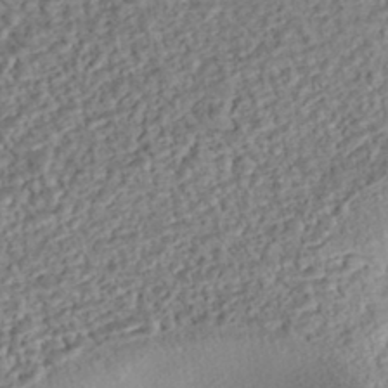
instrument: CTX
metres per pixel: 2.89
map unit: eHh
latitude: -43.3509
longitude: 121.2754
